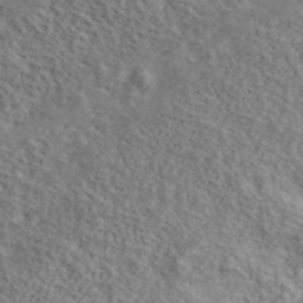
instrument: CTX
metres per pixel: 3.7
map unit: lHvf
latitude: 39.4804
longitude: -87.8394
